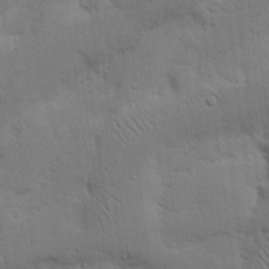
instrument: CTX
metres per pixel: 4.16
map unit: Nhu
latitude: 18.0633
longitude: -75.1025
